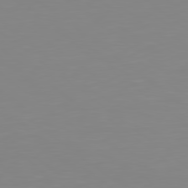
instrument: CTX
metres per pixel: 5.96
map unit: Hpe
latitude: 78.8380
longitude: -141.9339
